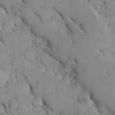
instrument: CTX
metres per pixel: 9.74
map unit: Ave
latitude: 8.7246
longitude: -103.8772
